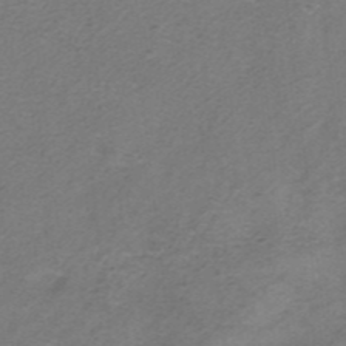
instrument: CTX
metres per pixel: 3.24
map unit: HNhu
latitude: -40.6140
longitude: 103.8989
